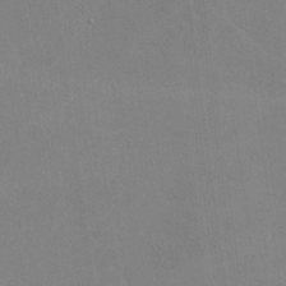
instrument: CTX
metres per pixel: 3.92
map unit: lHvf
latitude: -11.0675
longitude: -102.0822
